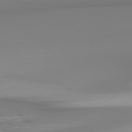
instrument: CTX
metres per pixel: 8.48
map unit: Hpe
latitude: 78.7624
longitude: -143.0081
